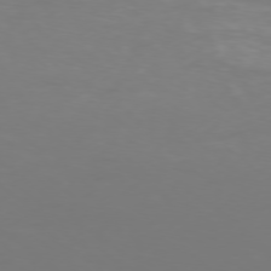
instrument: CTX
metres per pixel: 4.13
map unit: Ap
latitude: -77.4076
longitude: -80.3845
